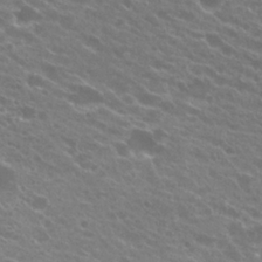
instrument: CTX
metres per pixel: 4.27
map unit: Hto
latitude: 24.3656
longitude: -37.1214
